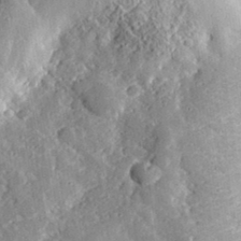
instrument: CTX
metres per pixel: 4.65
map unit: lHvf
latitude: 33.1970
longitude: -83.8205
